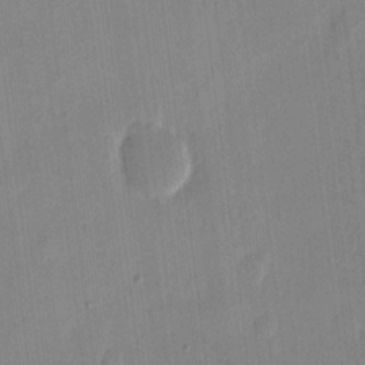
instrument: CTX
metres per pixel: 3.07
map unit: eHh
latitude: 12.6869
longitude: -68.8002
